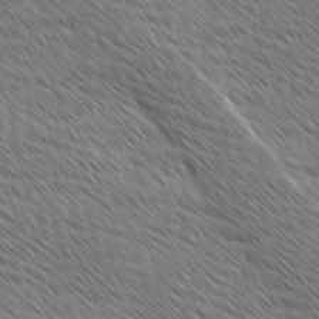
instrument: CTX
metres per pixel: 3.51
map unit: Ave
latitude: 8.5546
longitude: -106.1767
